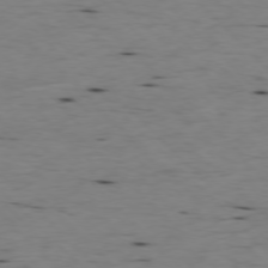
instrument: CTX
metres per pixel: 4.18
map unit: Ap
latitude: -77.2565
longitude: -89.8206
